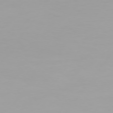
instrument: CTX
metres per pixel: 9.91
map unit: Hpe
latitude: 74.5357
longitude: -129.8961
